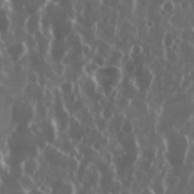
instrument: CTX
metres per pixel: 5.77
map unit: eHh
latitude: 35.0080
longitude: -58.6491
